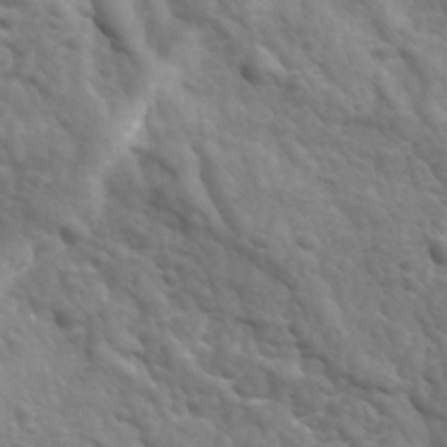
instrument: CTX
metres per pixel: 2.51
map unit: Ave
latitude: 17.5371
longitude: -132.6679
